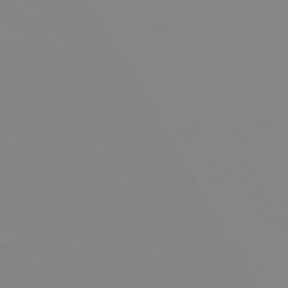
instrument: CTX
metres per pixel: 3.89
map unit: Hpe
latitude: 77.5560
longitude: -161.4426
